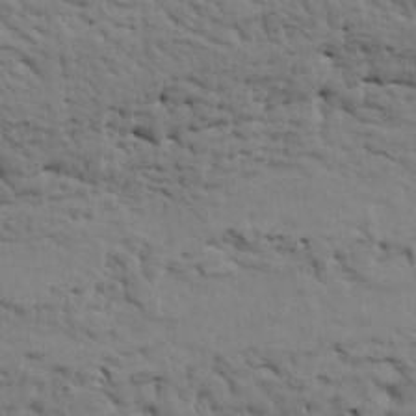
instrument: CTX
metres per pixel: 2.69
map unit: HNhu
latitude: 11.5749
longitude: 23.1809
